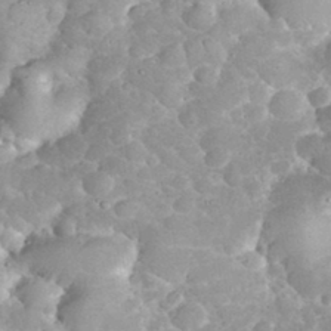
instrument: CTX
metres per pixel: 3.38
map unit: eHh
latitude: 34.3467
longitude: -64.2334
